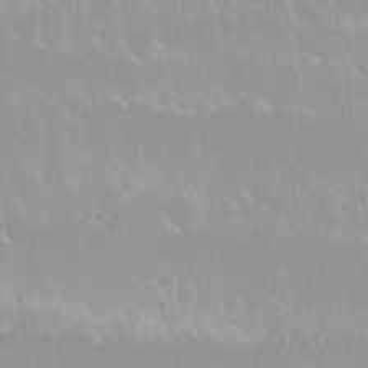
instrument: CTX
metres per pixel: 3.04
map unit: Nhu
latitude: 29.8772
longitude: -56.3089
